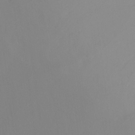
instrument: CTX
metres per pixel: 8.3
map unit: Ht
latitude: -14.9731
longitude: -43.1781
